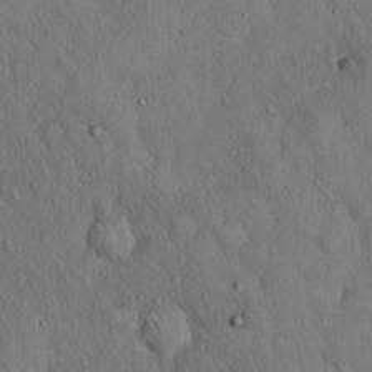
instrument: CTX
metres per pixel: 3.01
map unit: Hto
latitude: 15.4049
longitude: -59.4993
